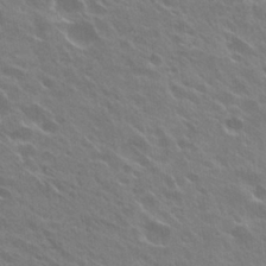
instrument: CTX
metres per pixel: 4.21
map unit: Hto
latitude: 27.4049
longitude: -41.4426
